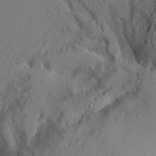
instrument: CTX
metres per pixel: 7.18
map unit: Aa
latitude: 25.5938
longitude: -147.4049
